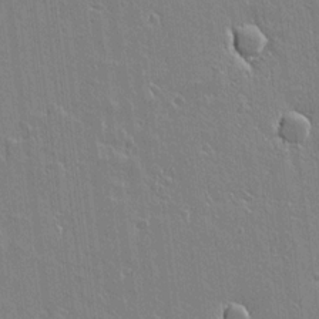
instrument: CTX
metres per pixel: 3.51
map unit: lAvf
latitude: 16.8191
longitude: -127.7828
